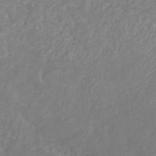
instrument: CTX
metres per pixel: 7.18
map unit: ANa
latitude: 44.5357
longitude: 22.5763
